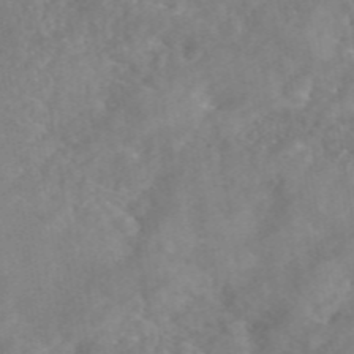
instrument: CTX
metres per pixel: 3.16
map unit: eAb
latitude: 46.4979
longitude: 126.8785
